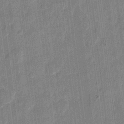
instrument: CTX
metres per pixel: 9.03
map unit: eHh
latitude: 11.3860
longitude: -66.1388
